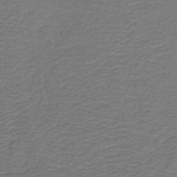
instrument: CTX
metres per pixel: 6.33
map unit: HNb
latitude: -42.5951
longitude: 50.7463
